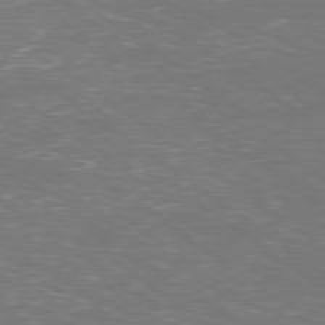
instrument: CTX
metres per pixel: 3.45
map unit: Ap
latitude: -79.1053
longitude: -61.8961
